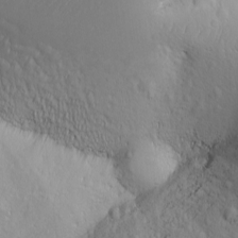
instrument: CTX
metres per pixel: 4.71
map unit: Ave
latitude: -10.8219
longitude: -121.1403
